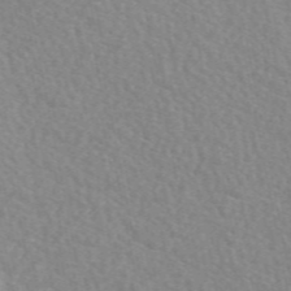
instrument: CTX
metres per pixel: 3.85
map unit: eAb
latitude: 49.9528
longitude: 117.8044
